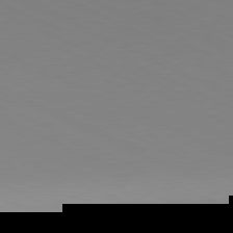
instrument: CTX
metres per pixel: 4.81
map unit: Hpe
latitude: -81.5021
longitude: 17.0865
